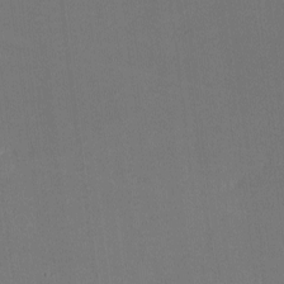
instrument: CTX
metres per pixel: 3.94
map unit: lHvf
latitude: -9.9745
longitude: -100.3845
